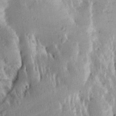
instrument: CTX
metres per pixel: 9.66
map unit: Aa
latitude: 13.6127
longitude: -144.4790
